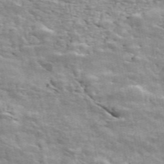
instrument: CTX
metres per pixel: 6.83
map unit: ANa
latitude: 48.1956
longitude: -81.8961
